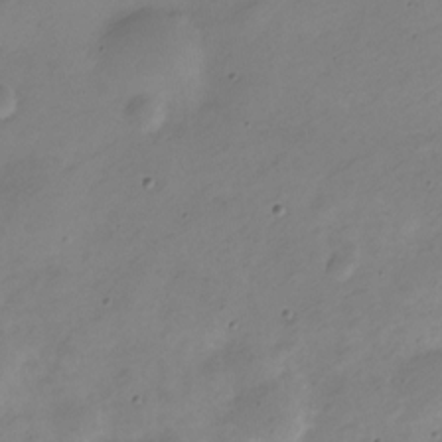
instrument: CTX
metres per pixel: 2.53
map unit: Nve
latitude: -23.9178
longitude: 105.6722
